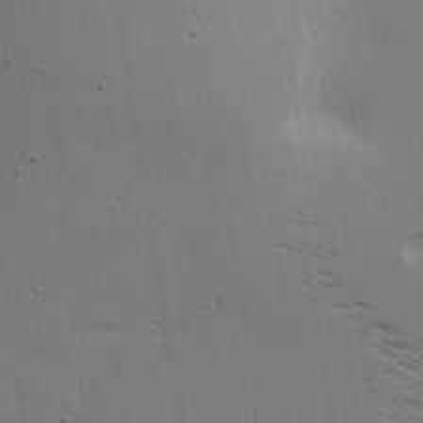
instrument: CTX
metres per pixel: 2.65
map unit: Aa
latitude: 17.8017
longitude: -125.2914
